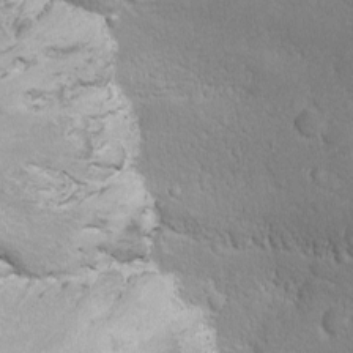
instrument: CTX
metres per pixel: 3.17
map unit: Ave
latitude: -10.4062
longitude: -120.5168
